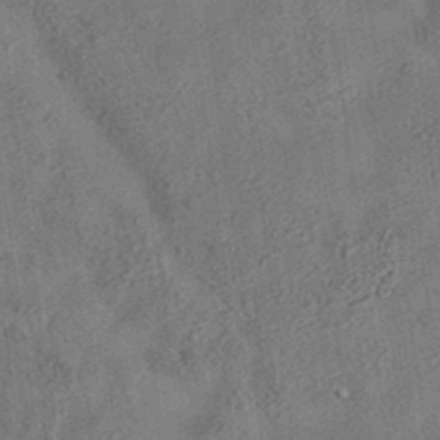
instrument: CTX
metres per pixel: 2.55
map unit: eAb
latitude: 35.1970
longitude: 109.4643
